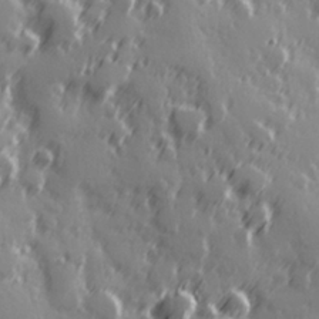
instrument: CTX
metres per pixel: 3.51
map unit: Hve
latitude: 26.0255
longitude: 146.6329
